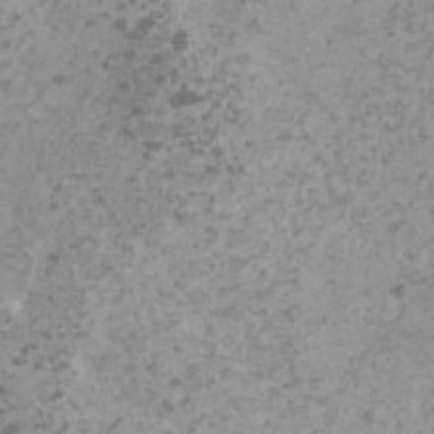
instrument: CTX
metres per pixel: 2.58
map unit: HNhu
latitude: -0.7275
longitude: 2.9352
